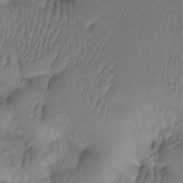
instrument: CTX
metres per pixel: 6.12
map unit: Htu
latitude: -14.5385
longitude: -45.9150
